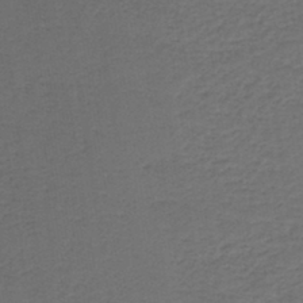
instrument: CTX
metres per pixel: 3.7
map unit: HNb
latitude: -43.7855
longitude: 49.6155
